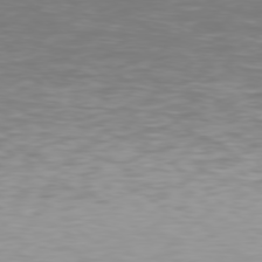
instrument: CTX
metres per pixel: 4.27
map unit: Hpe
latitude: 78.0633
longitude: -169.4805
